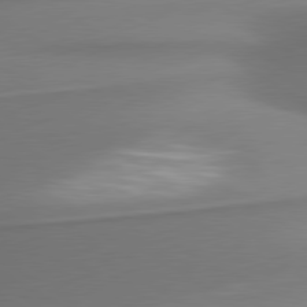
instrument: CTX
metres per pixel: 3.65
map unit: lApd
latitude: 80.0255
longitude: 178.5951
